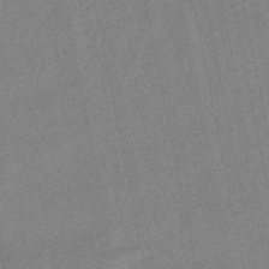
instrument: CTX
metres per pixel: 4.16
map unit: lHb
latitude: -49.4455
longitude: 79.3698
